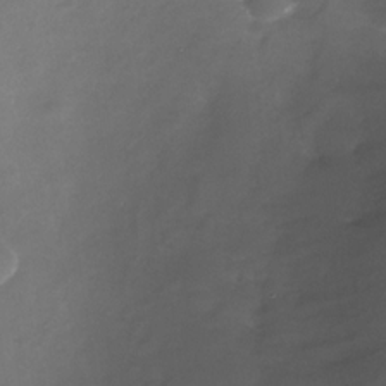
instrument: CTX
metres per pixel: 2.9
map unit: Nhe
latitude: -33.1243
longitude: -88.1011
